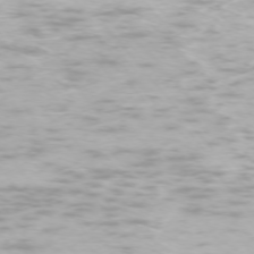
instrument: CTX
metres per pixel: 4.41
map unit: Ap
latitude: -74.4629
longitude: -74.1011
